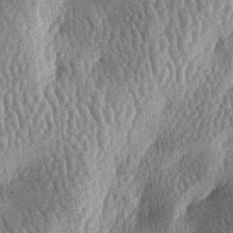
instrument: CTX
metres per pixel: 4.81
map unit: lAa
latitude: -6.9730
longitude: -127.7072
